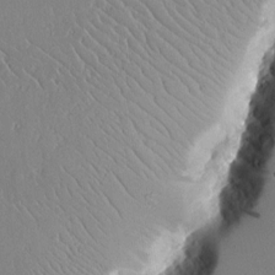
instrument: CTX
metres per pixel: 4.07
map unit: Aa
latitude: 12.5357
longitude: -126.8569
